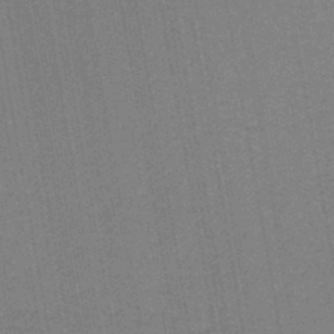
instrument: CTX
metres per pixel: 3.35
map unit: lHb
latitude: -42.7274
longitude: 63.0297
